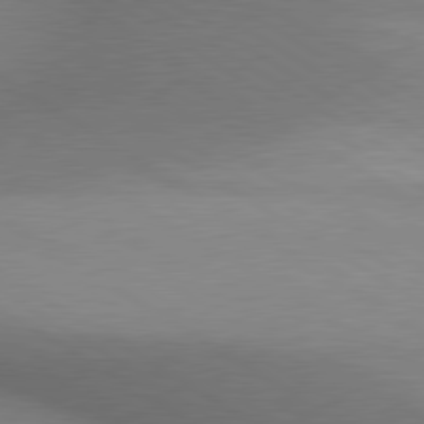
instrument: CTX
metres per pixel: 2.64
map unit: lApd
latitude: 80.2333
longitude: 129.2376
